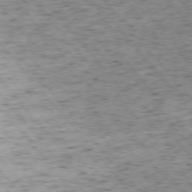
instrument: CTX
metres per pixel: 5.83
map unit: Ap
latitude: -75.9178
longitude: -62.4601
